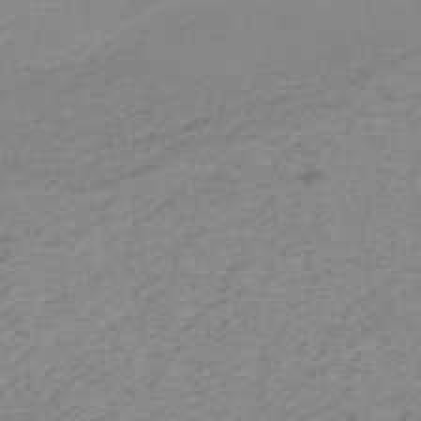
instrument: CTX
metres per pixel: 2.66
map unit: HNb
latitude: -51.4454
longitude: -52.7058
